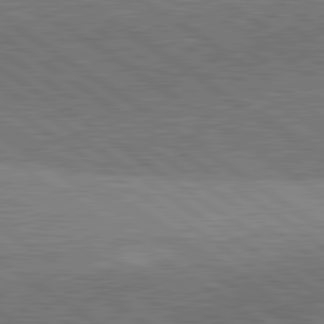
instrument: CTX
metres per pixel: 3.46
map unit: lApd
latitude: 81.6316
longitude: 140.8219
